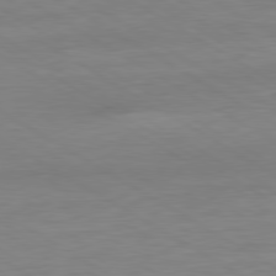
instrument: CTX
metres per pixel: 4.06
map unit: Ap
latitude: -80.9542
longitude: -79.3671
